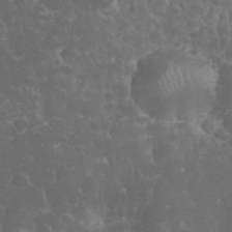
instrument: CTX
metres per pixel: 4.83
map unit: eHh
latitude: 33.8016
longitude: -63.8584
